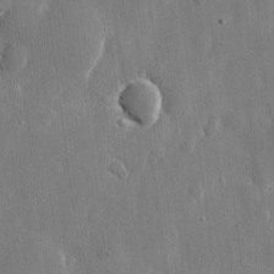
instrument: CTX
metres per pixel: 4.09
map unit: eHh
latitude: 10.0822
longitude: -69.7639
